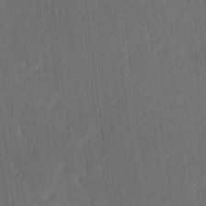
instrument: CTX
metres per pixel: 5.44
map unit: Ave
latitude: 13.6127
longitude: -106.6679
